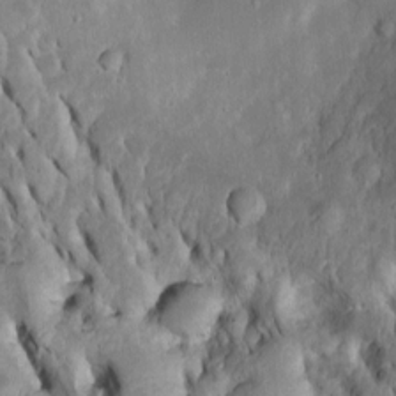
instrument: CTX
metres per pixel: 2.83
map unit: Htu
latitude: -6.3117
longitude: 145.2376
